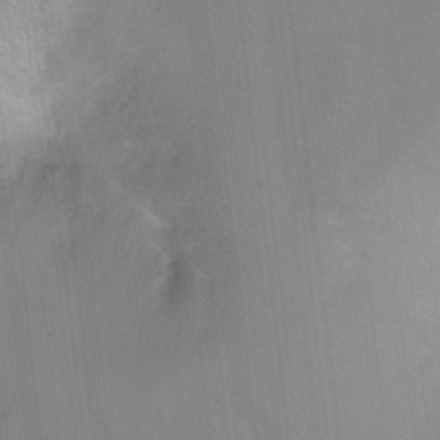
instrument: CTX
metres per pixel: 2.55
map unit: Ht
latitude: -11.6344
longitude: -46.3845
